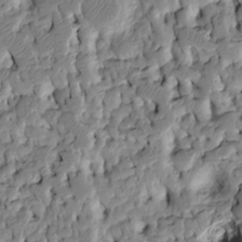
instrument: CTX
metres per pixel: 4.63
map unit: Htu
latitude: -4.1983
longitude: 156.4818
